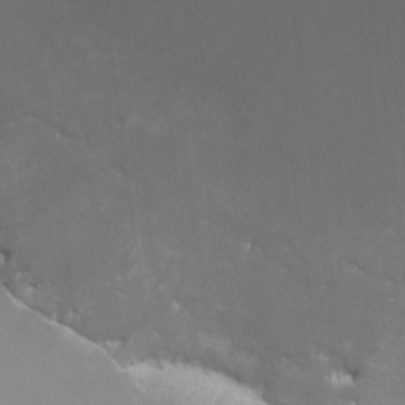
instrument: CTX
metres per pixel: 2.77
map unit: HNhu
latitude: -0.4629
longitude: 4.4062
